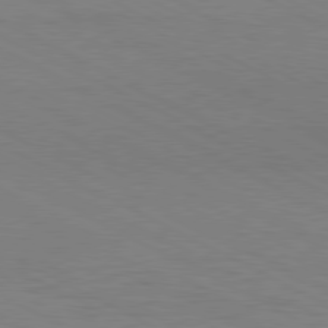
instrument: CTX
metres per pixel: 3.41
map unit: Hpe
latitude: -81.1809
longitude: 12.6896
